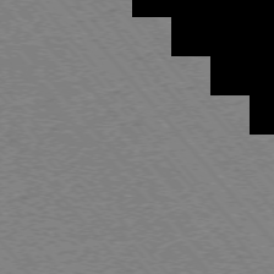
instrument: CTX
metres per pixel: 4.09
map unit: Ap
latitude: -75.3321
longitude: -86.4034
